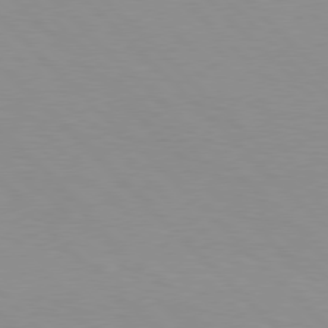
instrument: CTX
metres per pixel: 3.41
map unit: Hpe
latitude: 77.4048
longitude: -160.5546
